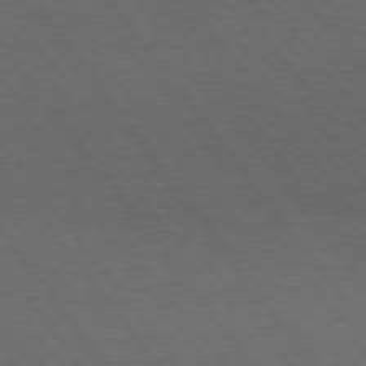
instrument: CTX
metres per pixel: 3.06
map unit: Hpe
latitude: 74.9136
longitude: -141.3670
